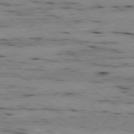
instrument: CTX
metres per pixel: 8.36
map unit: Ap
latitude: -79.5777
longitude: -101.5371
